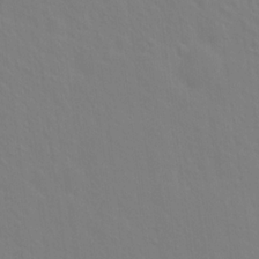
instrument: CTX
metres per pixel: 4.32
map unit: Hto
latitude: 18.4223
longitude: -39.8394
